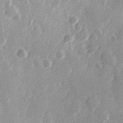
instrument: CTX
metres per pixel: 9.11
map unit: Hve
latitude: 26.1011
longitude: 147.1809
